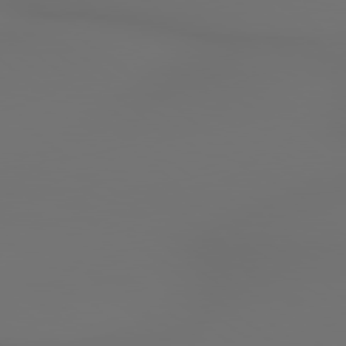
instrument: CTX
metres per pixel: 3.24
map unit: lApd
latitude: 79.1970
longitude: 177.6533
